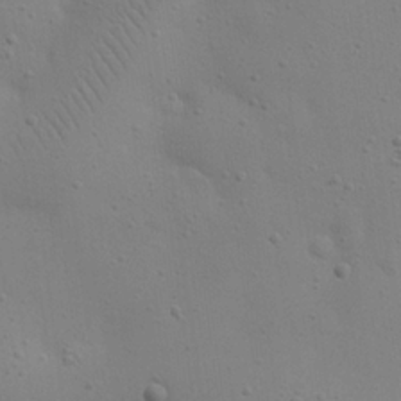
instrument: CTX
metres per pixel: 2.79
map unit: eHh
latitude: 24.7246
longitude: -69.5560
